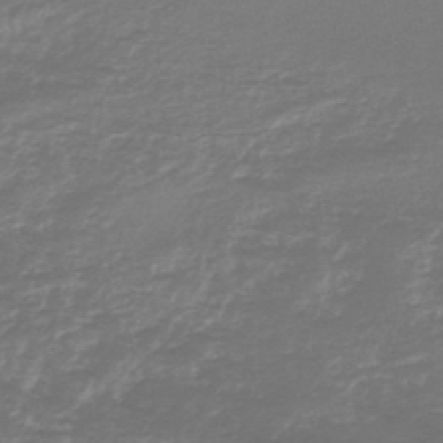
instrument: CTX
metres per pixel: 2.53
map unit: lHb
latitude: -44.9164
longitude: 78.5195
